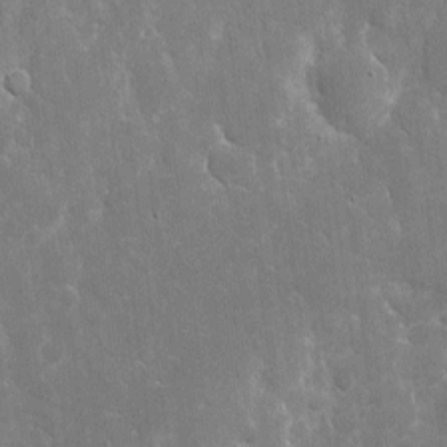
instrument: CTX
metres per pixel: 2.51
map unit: eHh
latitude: 5.9339
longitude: -69.8017
